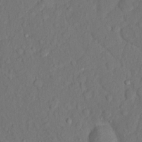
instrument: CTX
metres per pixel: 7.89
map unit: Nhu
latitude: 13.4993
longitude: -29.4615
